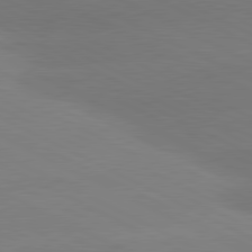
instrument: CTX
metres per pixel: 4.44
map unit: lApd
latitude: 81.0080
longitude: -154.3278
